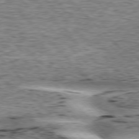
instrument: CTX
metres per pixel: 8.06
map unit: lApd
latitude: 76.4601
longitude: -78.7247
